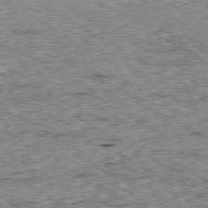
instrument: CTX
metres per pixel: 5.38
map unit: Ap
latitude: -80.3118
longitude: -50.9513
